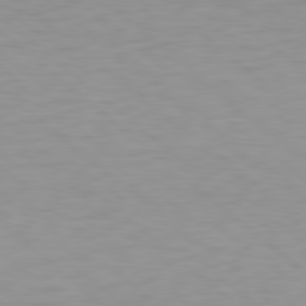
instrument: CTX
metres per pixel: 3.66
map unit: Hpe
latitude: 78.4790
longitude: -169.1403
